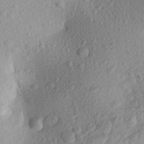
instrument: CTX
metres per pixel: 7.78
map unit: Aa
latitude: 27.2915
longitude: -143.9150
